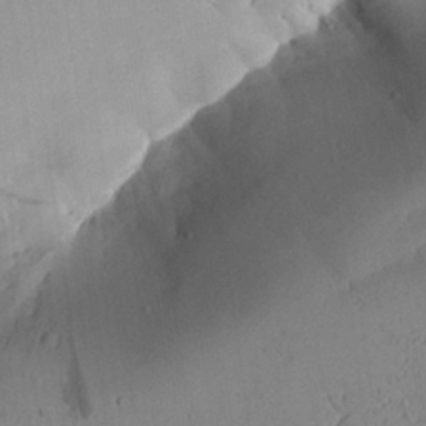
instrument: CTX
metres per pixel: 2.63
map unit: Aa
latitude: 24.1577
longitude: -132.7435
